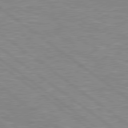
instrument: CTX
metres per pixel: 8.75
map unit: Hpe
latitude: 79.3104
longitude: -121.1403
